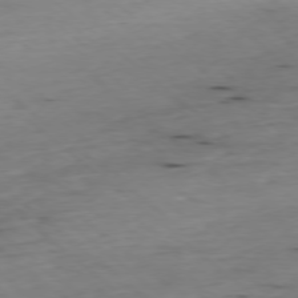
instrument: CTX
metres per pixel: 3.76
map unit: Ap
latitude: -78.1228
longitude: -89.4616
